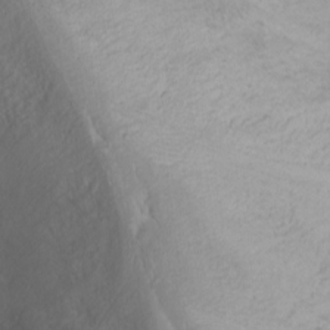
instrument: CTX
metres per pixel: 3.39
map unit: Nhu
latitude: -1.8423
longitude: -74.8191
